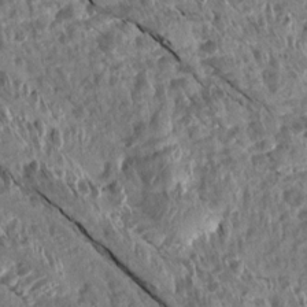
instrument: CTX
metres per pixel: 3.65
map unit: Aa
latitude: 14.6680
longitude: -144.2900
